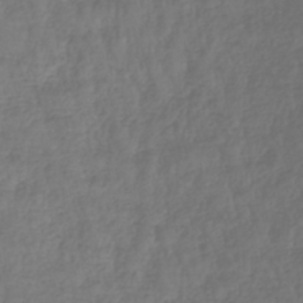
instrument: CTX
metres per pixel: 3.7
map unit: lHb
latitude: -42.6707
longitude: 76.8786
